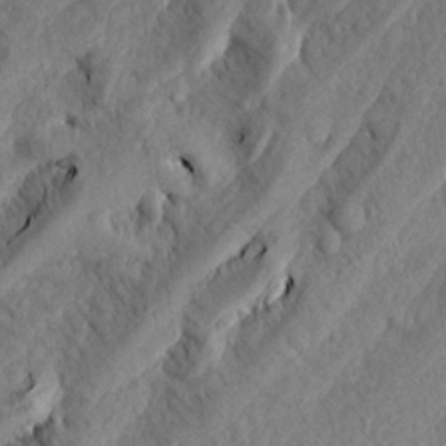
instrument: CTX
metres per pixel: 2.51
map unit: Aa
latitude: 15.7828
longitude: -142.1956
